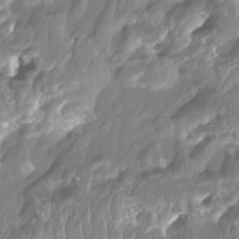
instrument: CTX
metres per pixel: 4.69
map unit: Nhu
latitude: -12.8786
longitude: -63.4994
